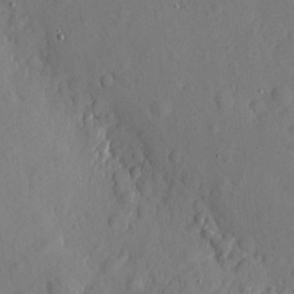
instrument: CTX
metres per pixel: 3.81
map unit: eHh
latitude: 4.4979
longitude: -73.3104
